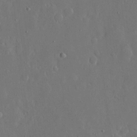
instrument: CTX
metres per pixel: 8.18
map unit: eHh
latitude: 15.4616
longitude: -69.9150
